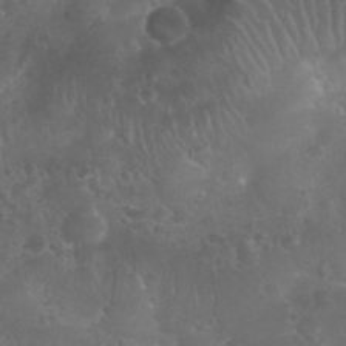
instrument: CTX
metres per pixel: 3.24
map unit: Nhu
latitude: 27.8017
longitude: -62.8380
